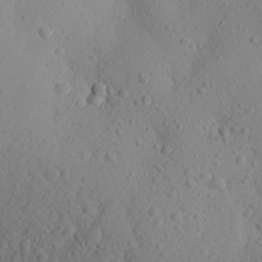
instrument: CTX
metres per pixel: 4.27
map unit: Aa
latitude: 24.7435
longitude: -144.2900
